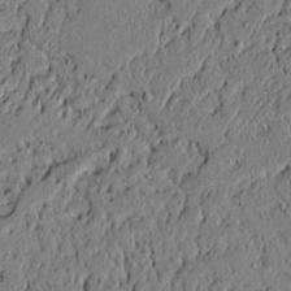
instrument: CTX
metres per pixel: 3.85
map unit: lAvf
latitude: 5.6316
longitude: 167.3510
